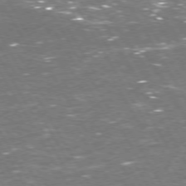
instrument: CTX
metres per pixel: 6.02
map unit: Hpe
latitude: 72.7058
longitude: -123.9717
